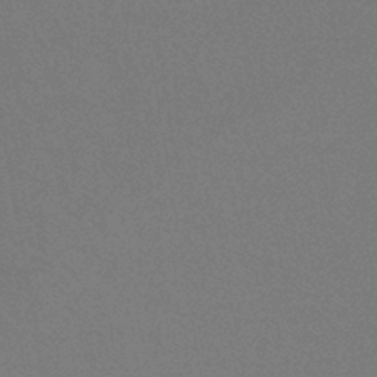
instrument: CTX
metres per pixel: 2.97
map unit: lHb
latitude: -42.0661
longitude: 75.1809
